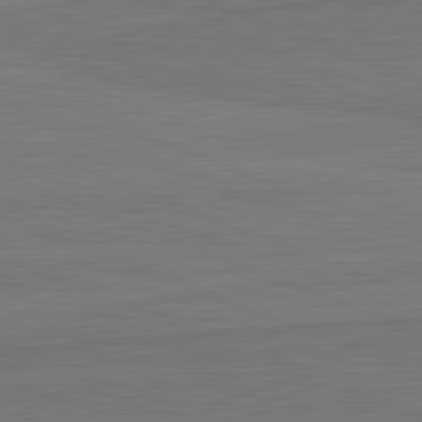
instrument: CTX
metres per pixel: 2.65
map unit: lApd
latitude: 82.3278
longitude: 165.5588
